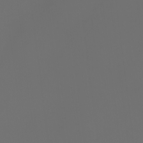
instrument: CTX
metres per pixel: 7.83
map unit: Htu
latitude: -6.4818
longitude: -71.5560
